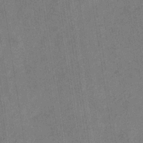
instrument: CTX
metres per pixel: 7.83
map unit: eHb
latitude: -29.7856
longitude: 69.7855
